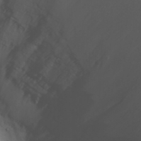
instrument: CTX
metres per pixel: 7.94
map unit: Nhu
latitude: -8.0661
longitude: -84.5924
